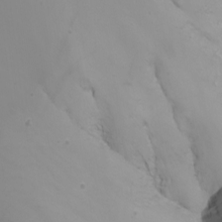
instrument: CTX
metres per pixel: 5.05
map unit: Nhu
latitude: -8.2550
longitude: -81.8016
